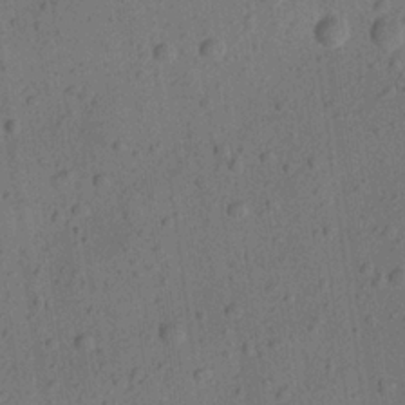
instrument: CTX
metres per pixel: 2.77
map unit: Aa
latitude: 22.9514
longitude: -143.6127
